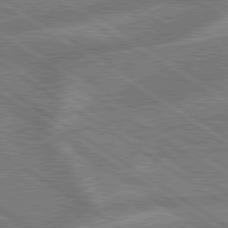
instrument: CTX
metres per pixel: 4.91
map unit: lApd
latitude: 79.3860
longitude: -165.4049
